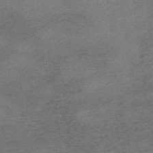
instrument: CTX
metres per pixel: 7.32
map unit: HNb
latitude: -55.7100
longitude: -46.3090
